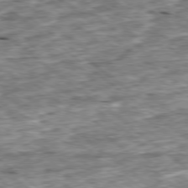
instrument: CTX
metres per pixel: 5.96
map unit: Ap
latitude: -79.1998
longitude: -86.8191
